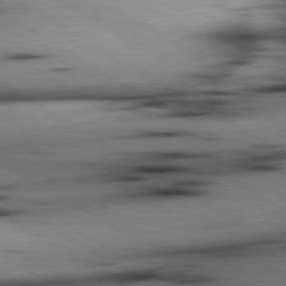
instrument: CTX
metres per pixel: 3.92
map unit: lApd
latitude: 80.1389
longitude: 163.1242
